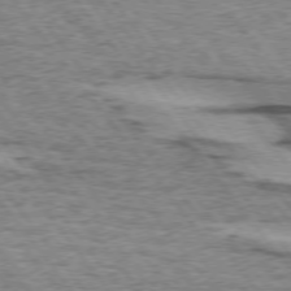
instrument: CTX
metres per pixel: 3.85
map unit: lApd
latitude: 74.0255
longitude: -76.6868
